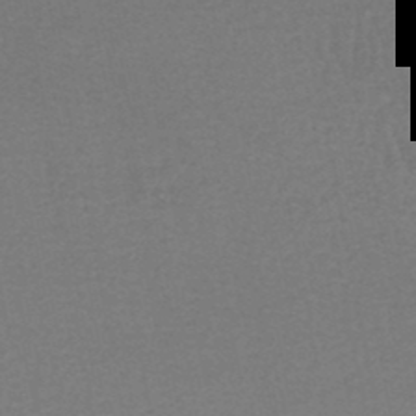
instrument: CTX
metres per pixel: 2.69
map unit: HNhu
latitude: -49.3510
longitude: 100.3495
